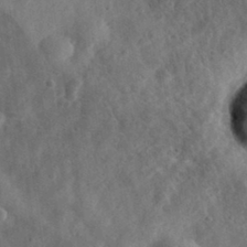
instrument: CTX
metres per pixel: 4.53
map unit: eHh
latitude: 32.2711
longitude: -75.6505
